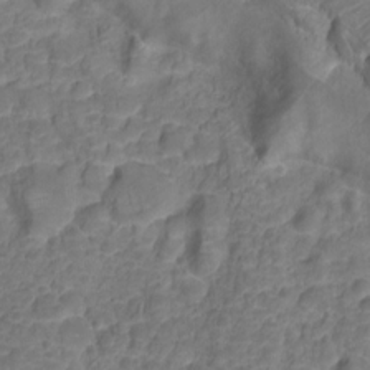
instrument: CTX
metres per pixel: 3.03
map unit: HNhu
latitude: -20.8219
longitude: 85.1431
